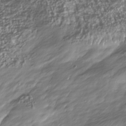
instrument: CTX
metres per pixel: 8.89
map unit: Nhu
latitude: -39.7478
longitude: -82.8757
